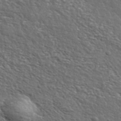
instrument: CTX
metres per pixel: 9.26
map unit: lHvf
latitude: 37.2726
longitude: -88.5924
